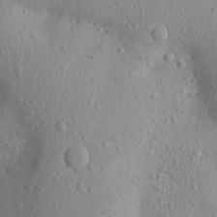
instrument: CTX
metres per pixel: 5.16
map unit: Aa
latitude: 18.6301
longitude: -144.0255
